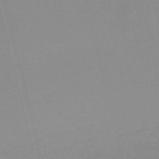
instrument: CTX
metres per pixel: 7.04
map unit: HNb
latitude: -56.1228
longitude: -42.4979
